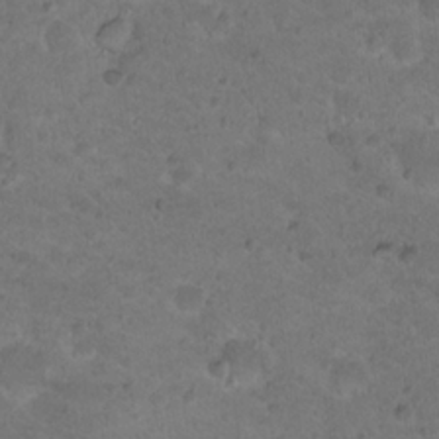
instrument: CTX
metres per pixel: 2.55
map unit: Nhu
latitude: 18.3656
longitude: -33.0647
